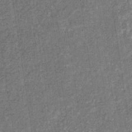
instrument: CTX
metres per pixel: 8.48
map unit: eHb
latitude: -31.0108
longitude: 70.8219
